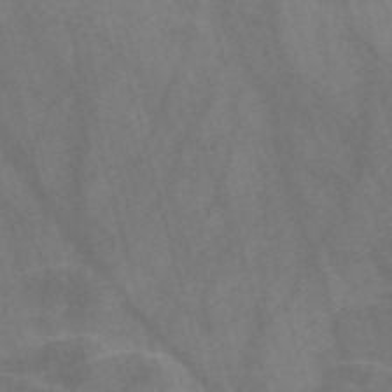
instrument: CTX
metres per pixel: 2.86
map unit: Nve
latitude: -58.4062
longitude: 64.1606
